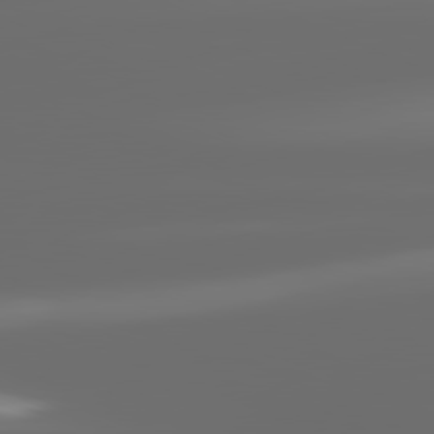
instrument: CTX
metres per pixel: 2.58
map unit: lApd
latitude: 81.3671
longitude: -144.3278
